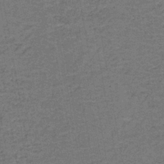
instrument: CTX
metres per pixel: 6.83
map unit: HNb
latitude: -36.9730
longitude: 52.2361
